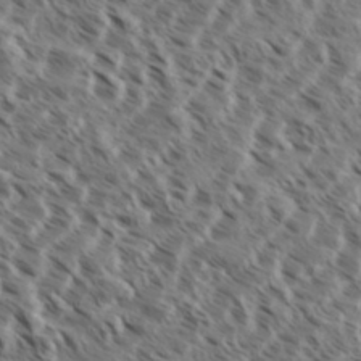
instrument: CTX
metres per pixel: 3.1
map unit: eHh
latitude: 35.6127
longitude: -138.6679
